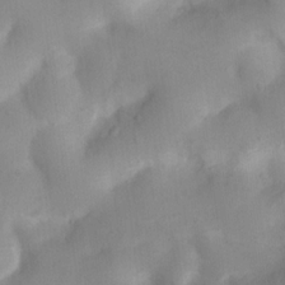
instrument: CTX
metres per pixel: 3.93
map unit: Nhu
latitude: 7.6127
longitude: -22.8758
